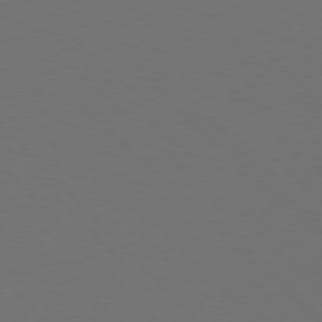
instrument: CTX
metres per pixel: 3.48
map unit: Hpe
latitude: 77.2159
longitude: -168.8191
